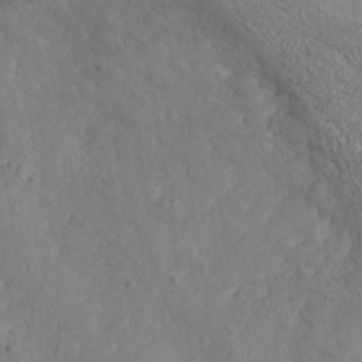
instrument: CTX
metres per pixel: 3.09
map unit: Nhe
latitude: -37.4076
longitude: 139.7856
